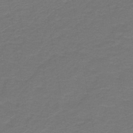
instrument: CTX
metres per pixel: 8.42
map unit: lHb
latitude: -42.5762
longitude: 53.7477
